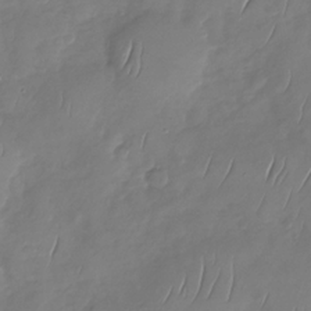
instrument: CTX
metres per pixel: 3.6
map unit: Nhu
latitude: -29.8233
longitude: -58.8947
